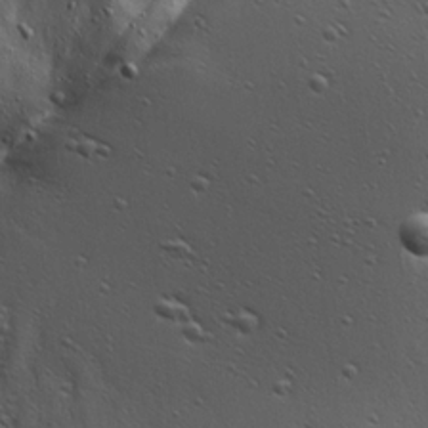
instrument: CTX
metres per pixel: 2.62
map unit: Ave
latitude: 21.8961
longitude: -137.3482
